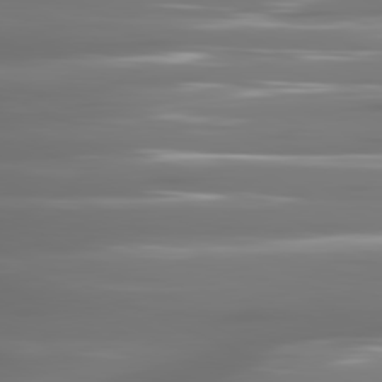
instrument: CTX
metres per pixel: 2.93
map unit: lApd
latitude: 81.1592
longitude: -141.9528
